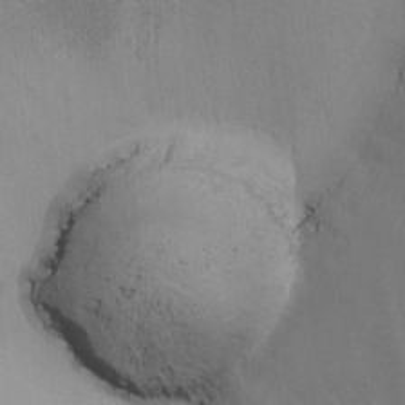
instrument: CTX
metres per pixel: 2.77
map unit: Ave
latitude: -6.8786
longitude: -120.9514
